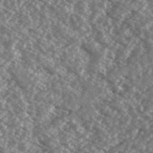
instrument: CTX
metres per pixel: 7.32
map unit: Ave
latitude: 39.3482
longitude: -111.5560
